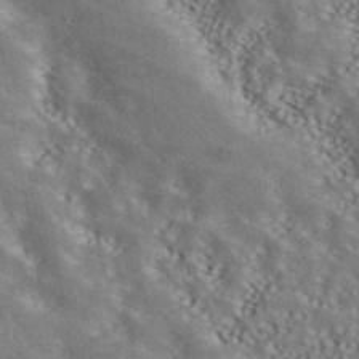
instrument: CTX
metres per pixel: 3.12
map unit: ANa
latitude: 43.4049
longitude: 47.8611
